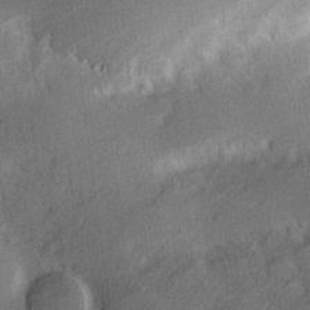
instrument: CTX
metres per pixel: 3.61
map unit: Hve
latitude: 18.2522
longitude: 150.8030
